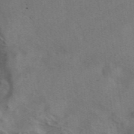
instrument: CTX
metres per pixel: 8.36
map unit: eAb
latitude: 41.7260
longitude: 109.6155
